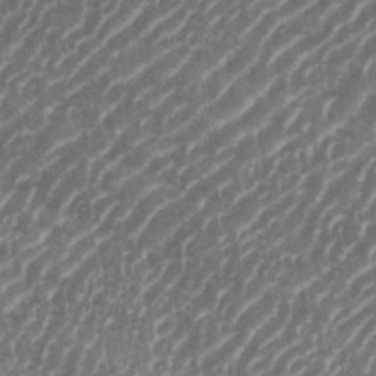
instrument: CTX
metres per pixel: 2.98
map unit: eHh
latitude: 35.6694
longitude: -134.6490
